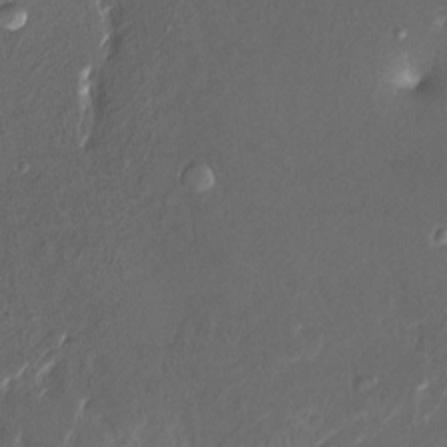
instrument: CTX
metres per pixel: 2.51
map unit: HNhu
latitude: 4.1389
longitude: 8.1606
